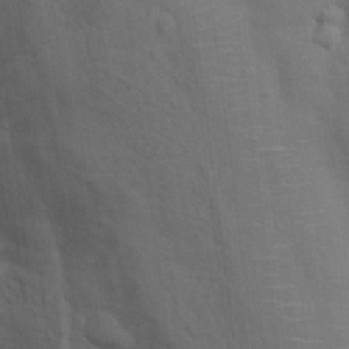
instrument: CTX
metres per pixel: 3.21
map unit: Nhu
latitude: 14.1767
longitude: -30.4601
